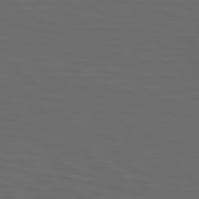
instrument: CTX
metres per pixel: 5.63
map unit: Hpe
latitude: 75.1781
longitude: -126.2145
